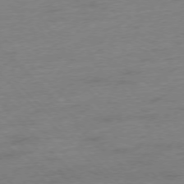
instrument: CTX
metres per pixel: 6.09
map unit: Hpe
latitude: -76.7085
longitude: -13.6505
